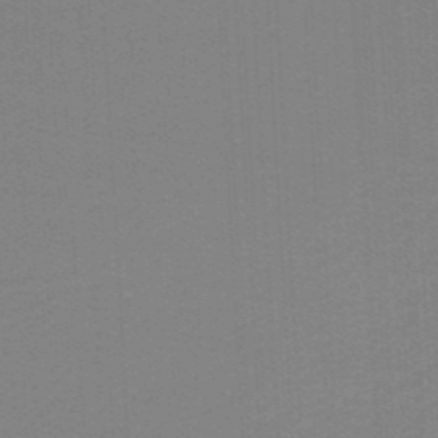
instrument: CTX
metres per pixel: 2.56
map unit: lHb
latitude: -46.5007
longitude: 63.9367
